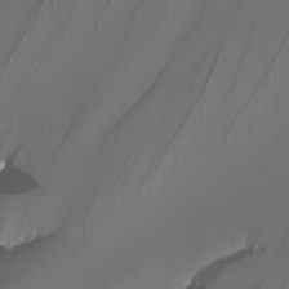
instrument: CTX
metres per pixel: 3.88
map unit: Nhu
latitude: -6.2928
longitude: -94.3656
